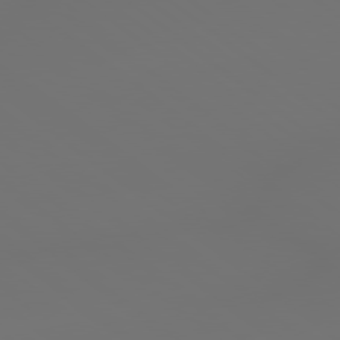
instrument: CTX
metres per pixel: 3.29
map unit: lApd
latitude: 79.0648
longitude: -174.6113
